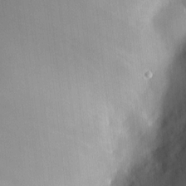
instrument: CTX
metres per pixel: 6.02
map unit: HNhu
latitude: 6.3467
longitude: 7.0864
